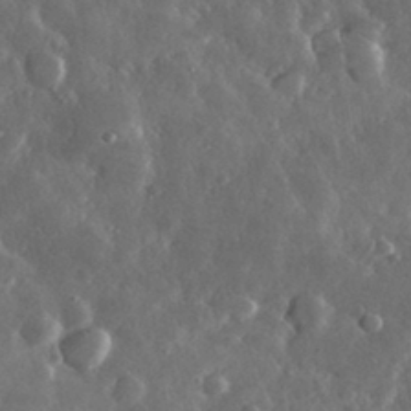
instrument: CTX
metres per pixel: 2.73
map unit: lHvf
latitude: 32.8569
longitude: -90.1389
